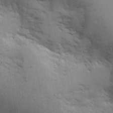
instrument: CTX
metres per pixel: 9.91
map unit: eHh
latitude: 26.3089
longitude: -68.3845
